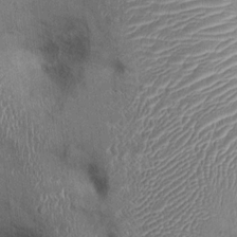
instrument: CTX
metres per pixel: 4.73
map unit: Ht
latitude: -1.3510
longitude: -13.7639
